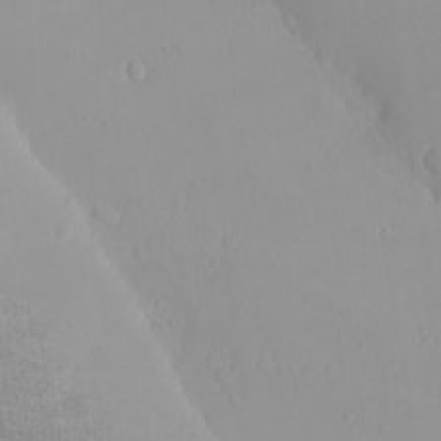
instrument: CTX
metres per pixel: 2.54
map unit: eHh
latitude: -8.0283
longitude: -70.2144
